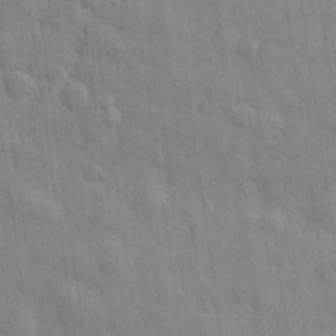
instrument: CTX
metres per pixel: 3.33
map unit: eHh
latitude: 29.0647
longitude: -74.8569
